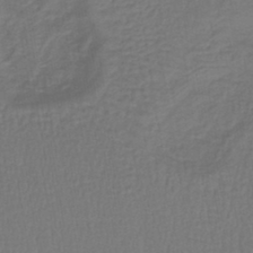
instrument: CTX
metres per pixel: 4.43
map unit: lHb
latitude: -42.8030
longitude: 64.4440
